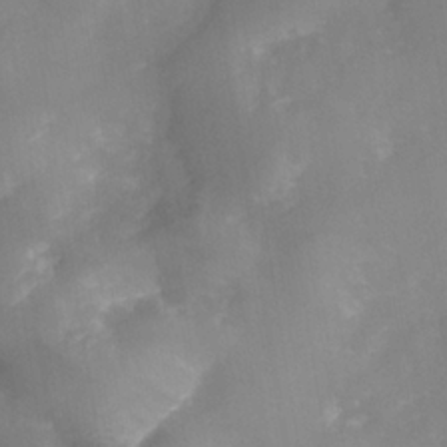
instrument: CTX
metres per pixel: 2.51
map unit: Nhe
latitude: -36.9163
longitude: -112.6490
